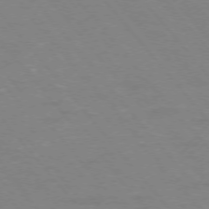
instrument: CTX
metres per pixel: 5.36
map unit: Ap
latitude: -75.8423
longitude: -66.9324
